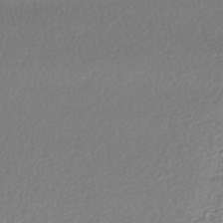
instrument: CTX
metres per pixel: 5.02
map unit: lHb
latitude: -43.9367
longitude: 76.4440
